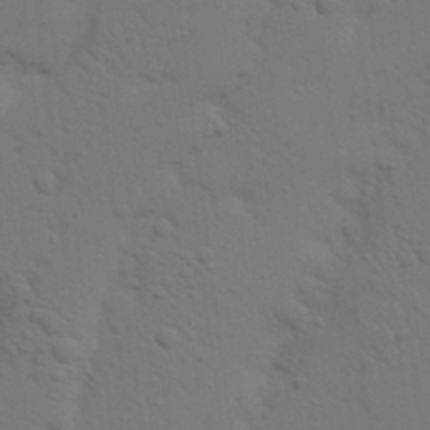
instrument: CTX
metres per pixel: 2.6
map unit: Nhu
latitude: 22.9136
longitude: -73.3482
